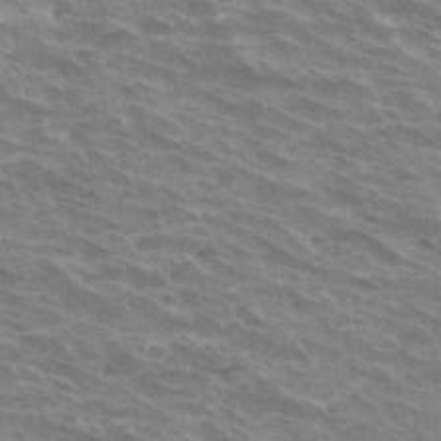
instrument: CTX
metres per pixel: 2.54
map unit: Hto
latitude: 32.8191
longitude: -42.9325
